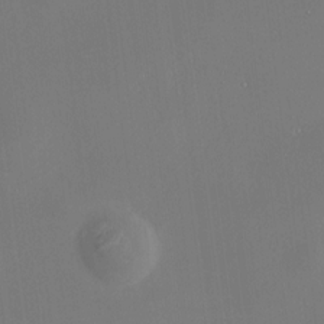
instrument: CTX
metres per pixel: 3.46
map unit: HNhu
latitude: 10.6869
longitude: 10.9920
